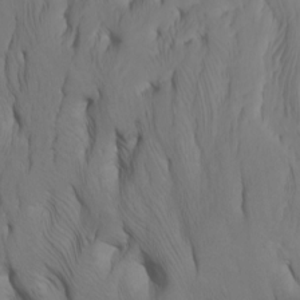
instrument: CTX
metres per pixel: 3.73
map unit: Nhu
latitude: -8.4629
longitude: -65.9150
